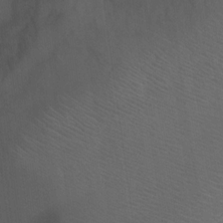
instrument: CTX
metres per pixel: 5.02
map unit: Nhu
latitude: -9.2376
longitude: -77.7260
